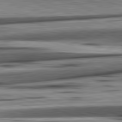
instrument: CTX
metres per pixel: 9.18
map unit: lApd
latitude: 82.6679
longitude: 160.5196
